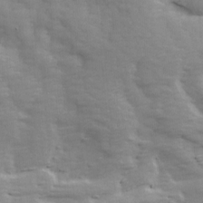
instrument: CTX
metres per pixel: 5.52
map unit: Ave
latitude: 13.8772
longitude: -105.2537
